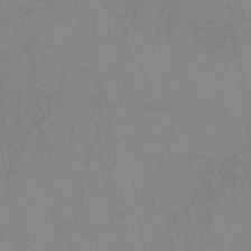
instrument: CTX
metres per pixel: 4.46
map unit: lHb
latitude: -46.0661
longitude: 72.7274
